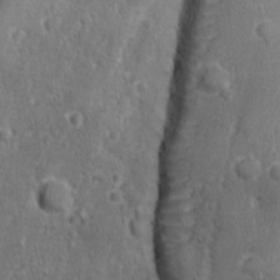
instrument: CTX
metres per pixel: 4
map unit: Ave
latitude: -9.1998
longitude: -119.3481
